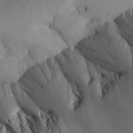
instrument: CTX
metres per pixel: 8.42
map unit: Aa
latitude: 24.9702
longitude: -128.7435
